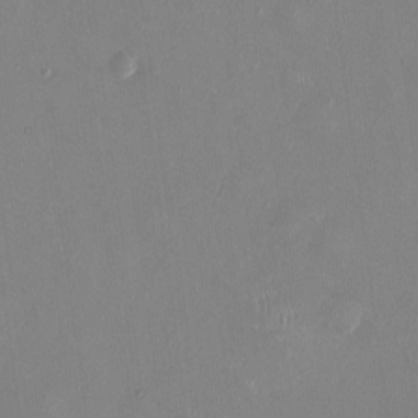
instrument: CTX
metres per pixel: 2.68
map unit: HNhu
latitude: 0.4790
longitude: -4.9514
